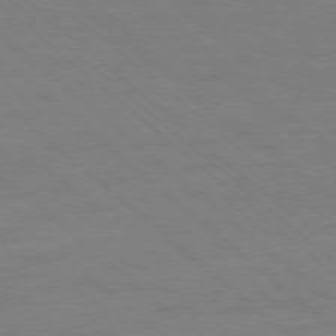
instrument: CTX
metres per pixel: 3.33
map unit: Ap
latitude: -78.5007
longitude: -55.6127
